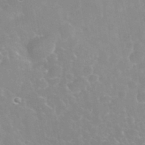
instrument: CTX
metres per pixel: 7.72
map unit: eHh
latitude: 35.9528
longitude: -59.3104
